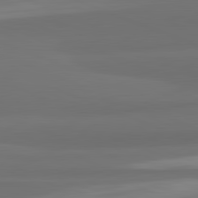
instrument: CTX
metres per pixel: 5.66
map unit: lApd
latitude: 82.2522
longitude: -171.5938
